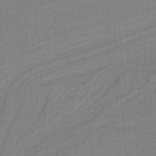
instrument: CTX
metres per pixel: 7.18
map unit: HNb
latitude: -38.4440
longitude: 54.0661
